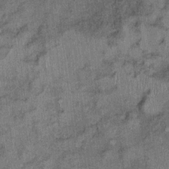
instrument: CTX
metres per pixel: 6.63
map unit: Ht
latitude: 9.4238
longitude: -37.4993
